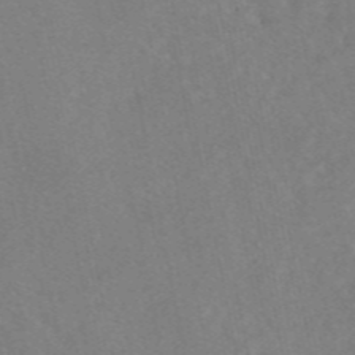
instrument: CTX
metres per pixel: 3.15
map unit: eAb
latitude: 47.7261
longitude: 120.0283
